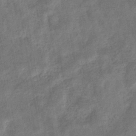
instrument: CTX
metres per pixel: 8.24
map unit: eHb
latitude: -33.5777
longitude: 74.2740
